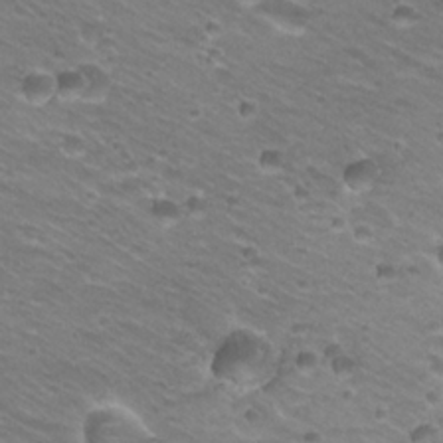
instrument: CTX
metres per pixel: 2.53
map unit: Hto
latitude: 22.1956
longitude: -32.7057
